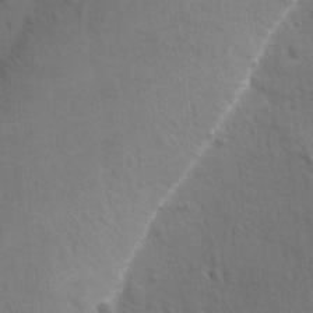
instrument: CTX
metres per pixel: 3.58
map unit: Ave
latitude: -9.5777
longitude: -119.3670
